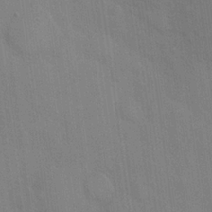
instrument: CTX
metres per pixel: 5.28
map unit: Hto
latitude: 21.1026
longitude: -54.4223
